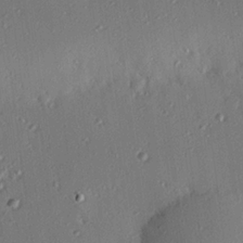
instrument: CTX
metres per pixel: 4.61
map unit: eHh
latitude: 23.2537
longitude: -90.9703
